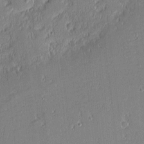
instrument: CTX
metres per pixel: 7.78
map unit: eHh
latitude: -3.1242
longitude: -82.7246
